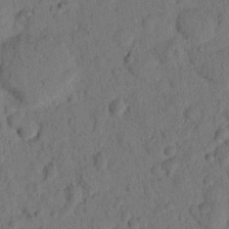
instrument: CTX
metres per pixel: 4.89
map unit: lHvf
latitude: 14.6869
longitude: 178.1039
